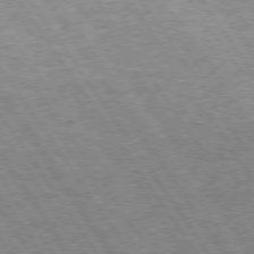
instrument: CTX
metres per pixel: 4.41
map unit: Hpe
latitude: 74.6113
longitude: -150.6301
